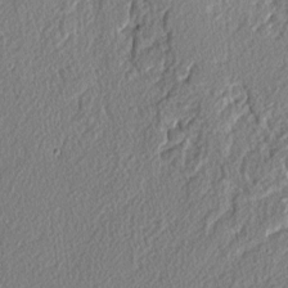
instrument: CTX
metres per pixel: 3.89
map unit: lAvf
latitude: -3.1998
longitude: -109.1025
